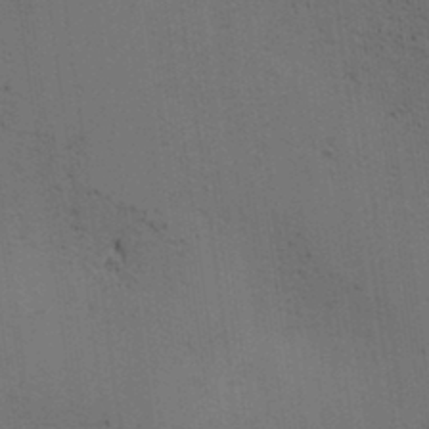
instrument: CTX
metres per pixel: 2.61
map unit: lAa
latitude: 12.1389
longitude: -108.0822
